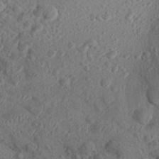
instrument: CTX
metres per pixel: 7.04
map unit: Aa
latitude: 26.9892
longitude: -142.8569
